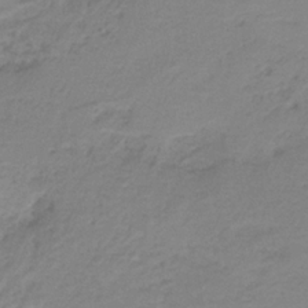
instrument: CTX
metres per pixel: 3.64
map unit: HNb
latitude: -34.9542
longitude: 53.6721
